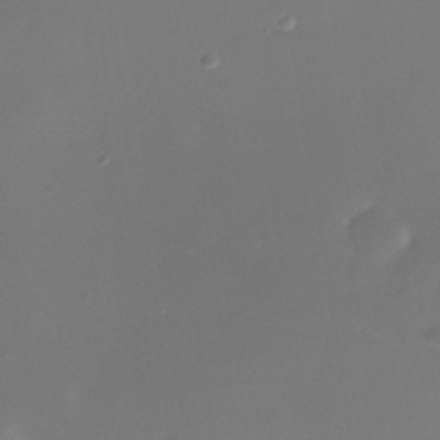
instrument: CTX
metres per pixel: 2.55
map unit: Nhe
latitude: -35.8989
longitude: -117.8961
